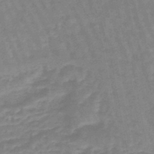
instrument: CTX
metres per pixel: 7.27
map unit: eHb
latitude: -45.6155
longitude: 80.1417
